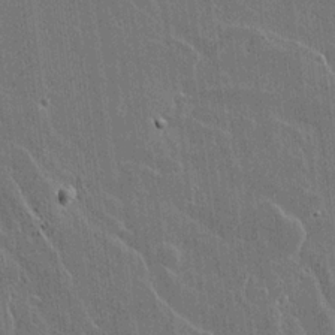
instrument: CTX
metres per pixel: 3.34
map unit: Aa
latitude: 18.3656
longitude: -127.0459
